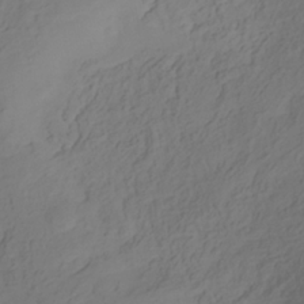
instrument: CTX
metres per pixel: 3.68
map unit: Hve
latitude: -34.1039
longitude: 91.8234
